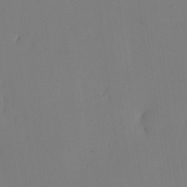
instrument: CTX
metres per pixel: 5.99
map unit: eHh
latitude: -3.7666
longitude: 16.8597
